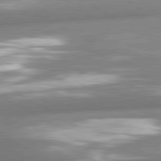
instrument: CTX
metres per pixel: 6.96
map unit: lApd
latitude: 80.4223
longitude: -163.4994
